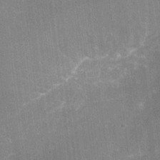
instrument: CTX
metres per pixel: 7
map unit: Nhu
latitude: -16.3118
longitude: -58.1578
